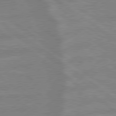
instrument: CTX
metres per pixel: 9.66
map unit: lApd
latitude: 79.2348
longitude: -164.2711
